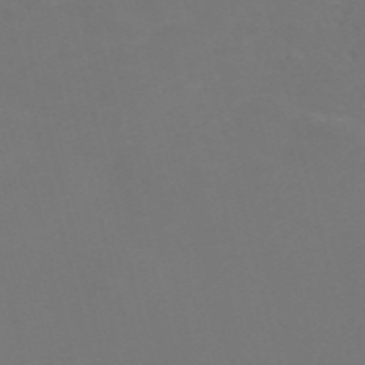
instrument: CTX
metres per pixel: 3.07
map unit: Nve
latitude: -57.1620
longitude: 52.3306
